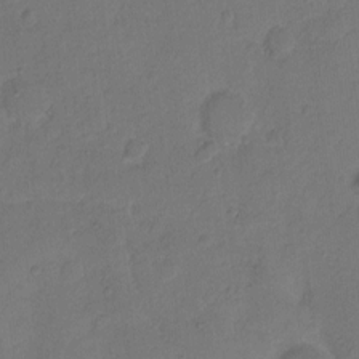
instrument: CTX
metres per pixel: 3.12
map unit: Hto
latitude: 6.0444
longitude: -62.4034
